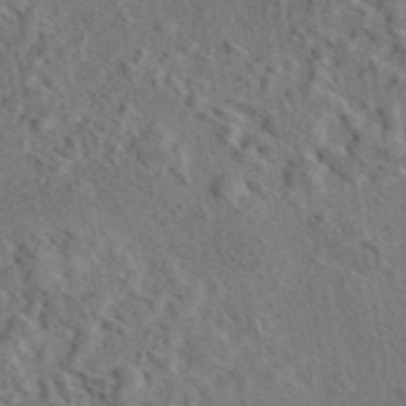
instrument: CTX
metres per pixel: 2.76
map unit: eAb
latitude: 43.6316
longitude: 114.3873
